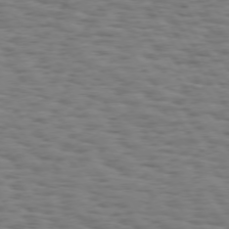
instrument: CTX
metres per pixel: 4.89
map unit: Hpe
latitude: 74.0633
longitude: -132.4601
